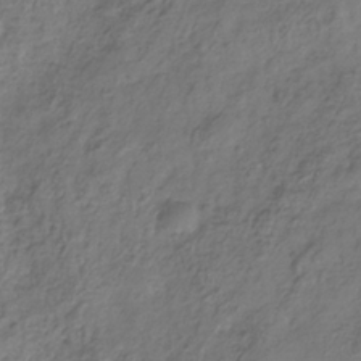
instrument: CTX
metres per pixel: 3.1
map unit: Hve
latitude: -33.2943
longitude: 91.2376
